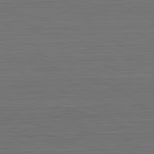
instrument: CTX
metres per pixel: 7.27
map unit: Hpe
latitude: -82.8408
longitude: 11.1242
